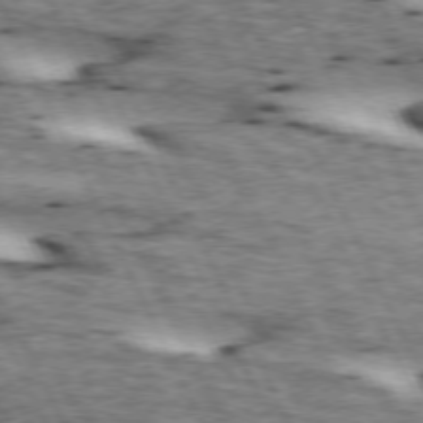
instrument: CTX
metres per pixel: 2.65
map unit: lApd
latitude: 73.2915
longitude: -54.7435
